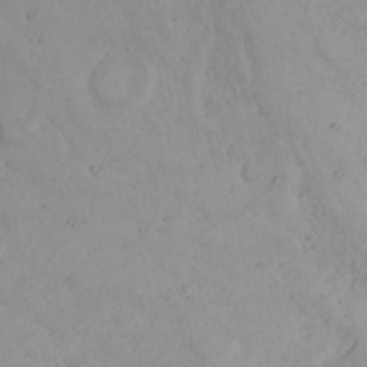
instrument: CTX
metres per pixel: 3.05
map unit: Nhu
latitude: 23.1592
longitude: -62.3656
